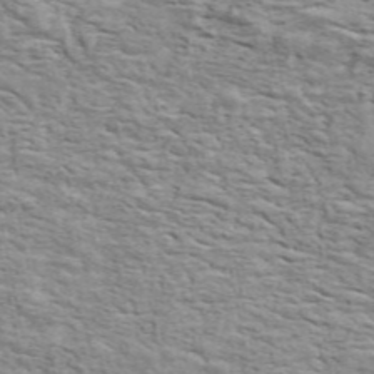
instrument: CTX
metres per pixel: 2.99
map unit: ANa
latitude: 49.2348
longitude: -82.2900
